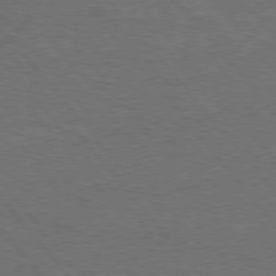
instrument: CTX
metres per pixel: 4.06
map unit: Hpe
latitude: 75.9528
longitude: -157.2725
